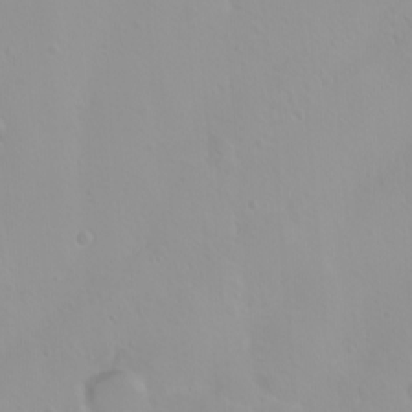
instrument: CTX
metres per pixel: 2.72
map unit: eHh
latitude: 1.9528
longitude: -54.9514
